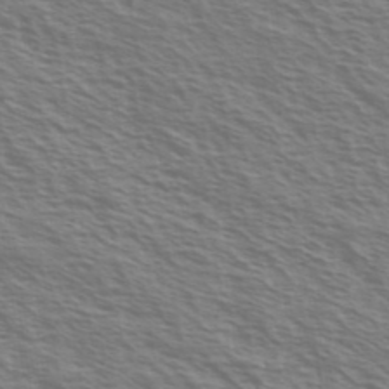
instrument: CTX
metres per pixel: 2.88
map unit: Ave
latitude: 37.4427
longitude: -111.0270
